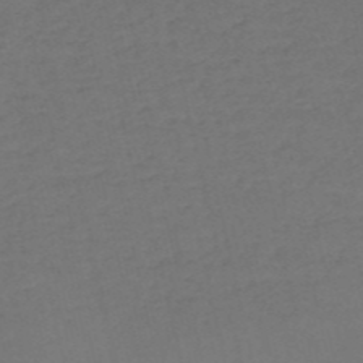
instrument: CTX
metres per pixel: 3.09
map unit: HNb
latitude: -54.2929
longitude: -49.9717
